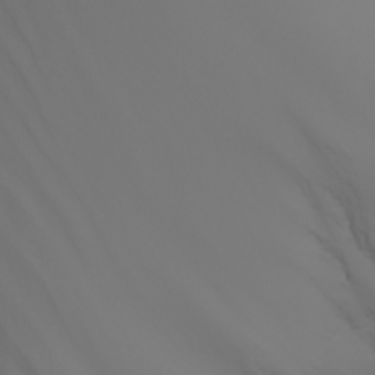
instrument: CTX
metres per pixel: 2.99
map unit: Nhu
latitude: -7.4076
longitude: -85.3482
